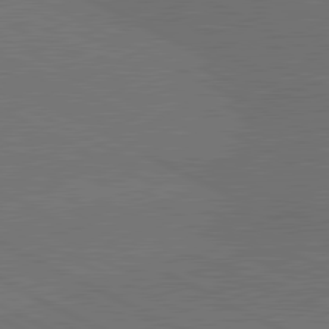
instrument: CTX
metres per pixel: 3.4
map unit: lApd
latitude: 81.2726
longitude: 149.7100
